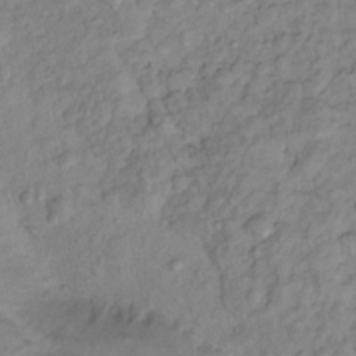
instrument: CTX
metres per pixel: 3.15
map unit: Nhu
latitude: 13.8961
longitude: -29.1592
